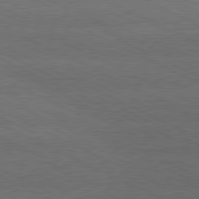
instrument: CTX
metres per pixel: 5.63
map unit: lApd
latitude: 79.8395
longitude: -128.5735
